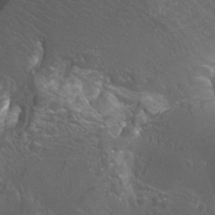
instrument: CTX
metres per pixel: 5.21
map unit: Htu
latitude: -10.8975
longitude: -74.2334
